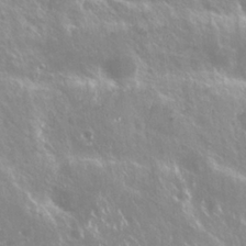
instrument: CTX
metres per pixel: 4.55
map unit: Nhu
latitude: 25.8394
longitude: -58.0822
